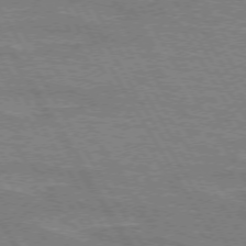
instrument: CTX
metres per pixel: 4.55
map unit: lApd
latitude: 72.5924
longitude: -55.8205
